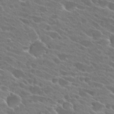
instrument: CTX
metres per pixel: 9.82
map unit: Hto
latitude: 25.8583
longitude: -41.5182
